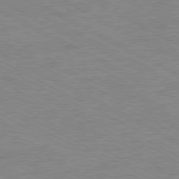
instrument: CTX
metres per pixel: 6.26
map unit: Ap
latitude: -81.0298
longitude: -86.7435
